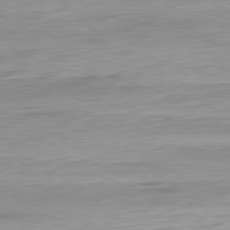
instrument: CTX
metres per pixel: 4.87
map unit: Ap
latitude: -82.2361
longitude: -77.4048
